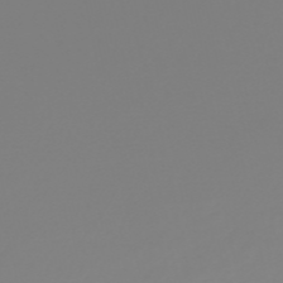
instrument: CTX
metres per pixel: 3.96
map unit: HNb
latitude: -54.2362
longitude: -33.7072
